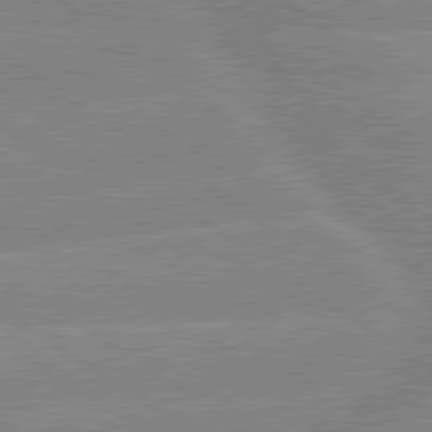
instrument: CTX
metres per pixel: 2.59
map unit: lApd
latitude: 79.5938
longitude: -132.1389
